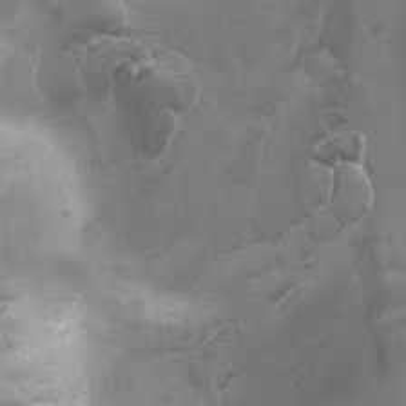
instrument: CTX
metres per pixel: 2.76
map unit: Ave
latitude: -7.9745
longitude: -122.3089
